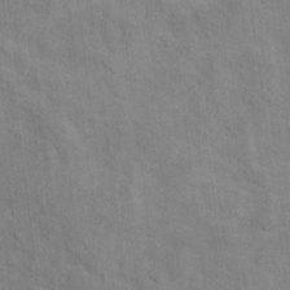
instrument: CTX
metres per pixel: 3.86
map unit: Hto
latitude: 14.6680
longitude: -38.0444
